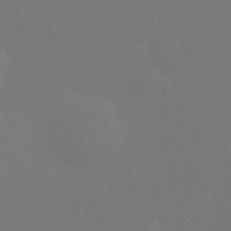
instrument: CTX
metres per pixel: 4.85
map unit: eHh
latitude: 23.8016
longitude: -69.8395
